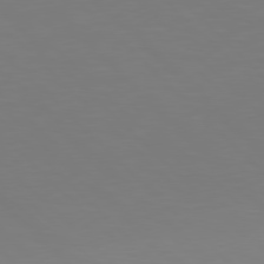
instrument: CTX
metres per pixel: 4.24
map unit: Hpe
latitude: 77.8016
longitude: -175.0459
